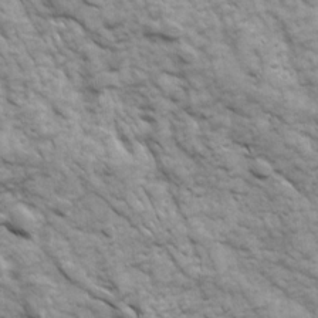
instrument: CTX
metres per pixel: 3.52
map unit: Ave
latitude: 16.7435
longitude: -132.1767
